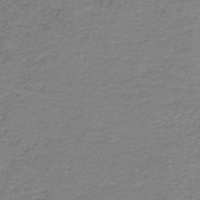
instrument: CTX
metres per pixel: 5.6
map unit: HNb
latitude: -35.4454
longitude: 53.3131
